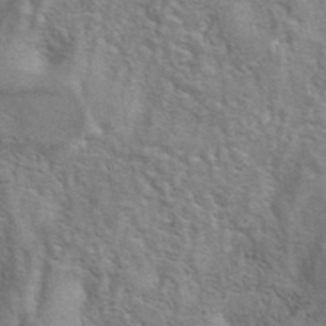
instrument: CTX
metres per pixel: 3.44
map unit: eAb
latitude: 41.0080
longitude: 105.6533
